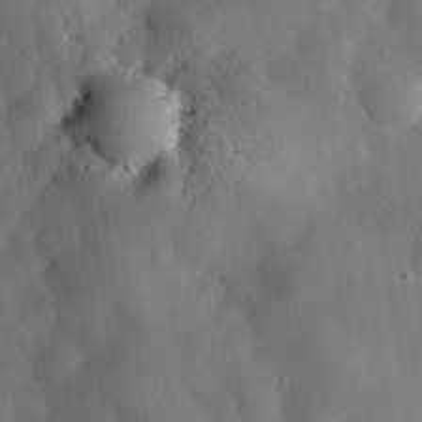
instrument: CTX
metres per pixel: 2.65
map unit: eHh
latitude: 30.1578
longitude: -72.5168
